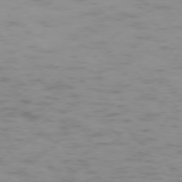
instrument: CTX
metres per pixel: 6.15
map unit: Ap
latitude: -74.1795
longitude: -80.4979
